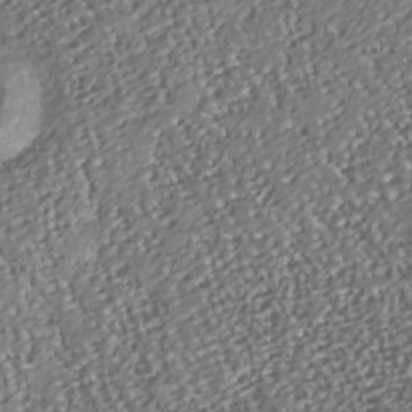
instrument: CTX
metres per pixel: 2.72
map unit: Nhu
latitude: -38.1228
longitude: -80.7246
